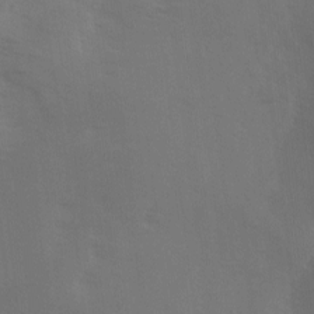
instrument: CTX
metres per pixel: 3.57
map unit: Ave
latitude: 1.1592
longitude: -112.7435
